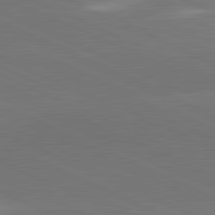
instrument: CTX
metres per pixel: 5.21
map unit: lApd
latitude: 81.6694
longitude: -154.9325
